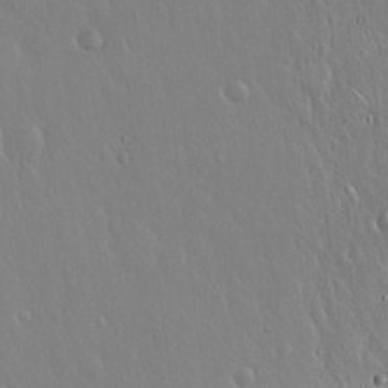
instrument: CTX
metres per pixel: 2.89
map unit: Hto
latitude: 17.8772
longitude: -57.5182
